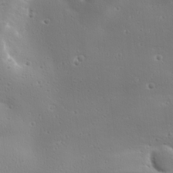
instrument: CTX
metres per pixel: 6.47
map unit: Ave
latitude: 18.9324
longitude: -137.8961
